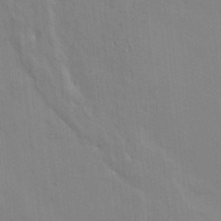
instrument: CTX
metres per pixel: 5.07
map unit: HNhu
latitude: 3.0458
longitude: 9.2754
